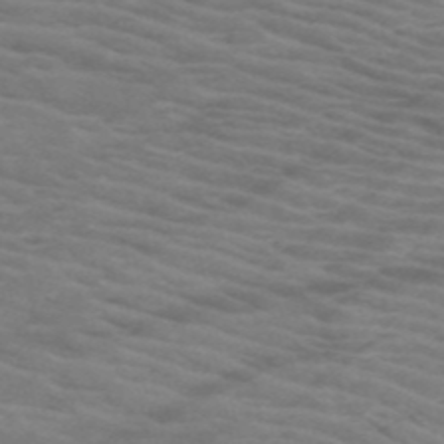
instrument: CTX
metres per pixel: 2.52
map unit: HNb
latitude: -53.6532
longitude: -45.6883
